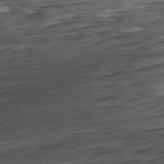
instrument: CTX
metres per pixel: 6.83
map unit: Hpe
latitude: -80.6330
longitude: 21.6533
